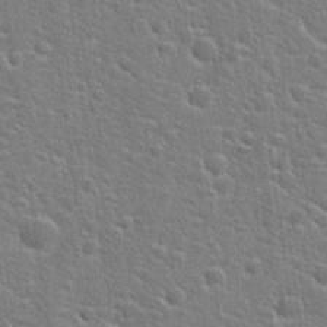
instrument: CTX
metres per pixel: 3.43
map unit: Hto
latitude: 22.1200
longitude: -44.4223
